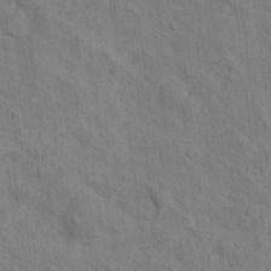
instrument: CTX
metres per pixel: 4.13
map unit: Hto
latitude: 14.5168
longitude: -38.0255
